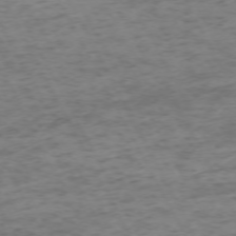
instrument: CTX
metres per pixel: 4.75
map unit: Ap
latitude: -72.9353
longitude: -70.5923
